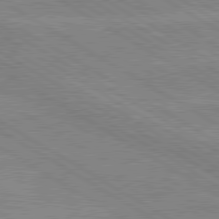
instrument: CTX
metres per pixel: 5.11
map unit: lApd
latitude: 80.0822
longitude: -175.8961
